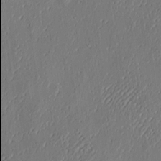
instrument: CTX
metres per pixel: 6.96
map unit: eHh
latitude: 3.8583
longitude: -77.9906
